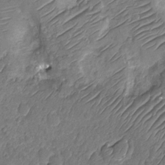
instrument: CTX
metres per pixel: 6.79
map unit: Nhu
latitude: -12.7085
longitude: -23.2726
